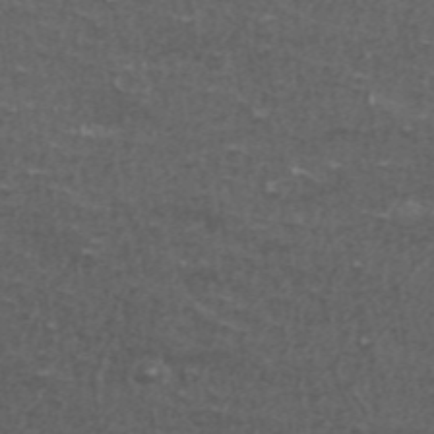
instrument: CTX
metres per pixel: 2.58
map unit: ANa
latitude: 46.1200
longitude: 27.3698
